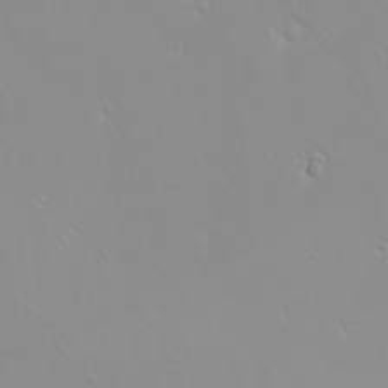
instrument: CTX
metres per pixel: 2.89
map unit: eHh
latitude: -9.9556
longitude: -68.3467
